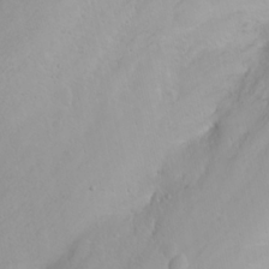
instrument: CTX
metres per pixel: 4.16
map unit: Nhu
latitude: 23.6316
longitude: -63.4616
